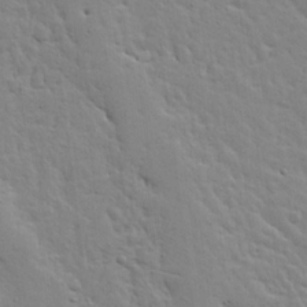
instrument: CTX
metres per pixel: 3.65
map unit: Ave
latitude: 13.2915
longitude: -134.3467
